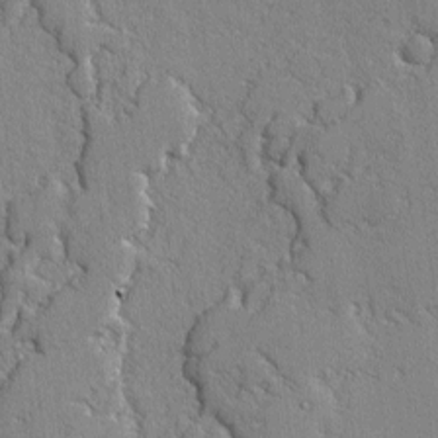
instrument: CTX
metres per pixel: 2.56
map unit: lAvf
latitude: -2.9352
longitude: -108.6301
